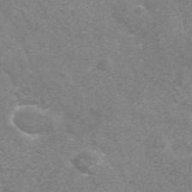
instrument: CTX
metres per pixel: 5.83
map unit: ANa
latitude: 42.5924
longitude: 24.5385
